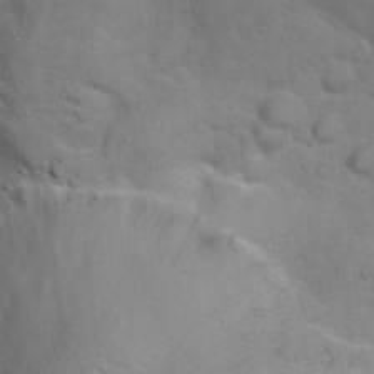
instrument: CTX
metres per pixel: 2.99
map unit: Ht
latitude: 13.0459
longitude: -39.8583
